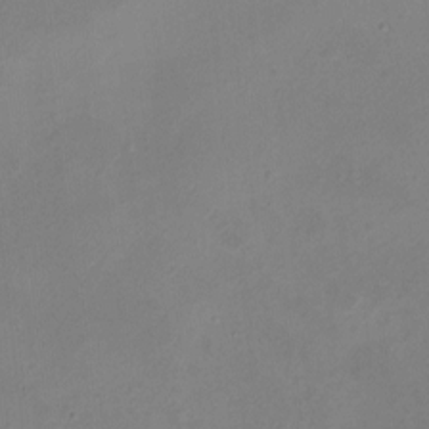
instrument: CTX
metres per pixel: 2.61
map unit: eHh
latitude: -5.4832
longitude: -78.1011
